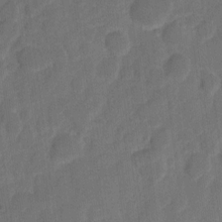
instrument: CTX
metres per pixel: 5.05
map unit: eHh
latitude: 8.4223
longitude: -65.4993
